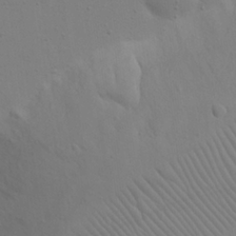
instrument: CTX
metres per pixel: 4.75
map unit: eHh
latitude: 24.0633
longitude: -69.5560
